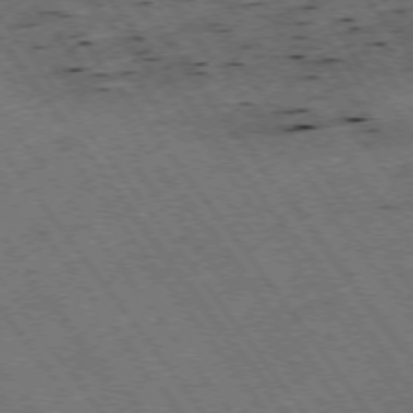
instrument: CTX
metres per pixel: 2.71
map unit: Hpe
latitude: -74.9731
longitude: 4.1983
